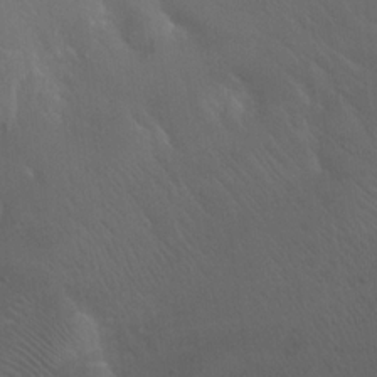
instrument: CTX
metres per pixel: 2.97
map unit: Hto
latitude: 18.6112
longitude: -56.6679
